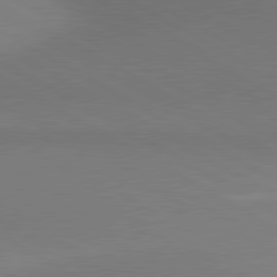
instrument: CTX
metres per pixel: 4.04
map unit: lApd
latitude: 80.8191
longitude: 155.9556
